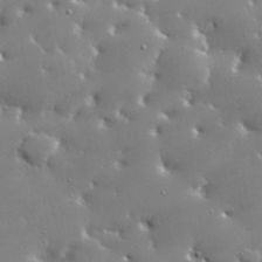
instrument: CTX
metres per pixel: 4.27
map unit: lHvf
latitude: 32.8569
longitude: -93.2348
